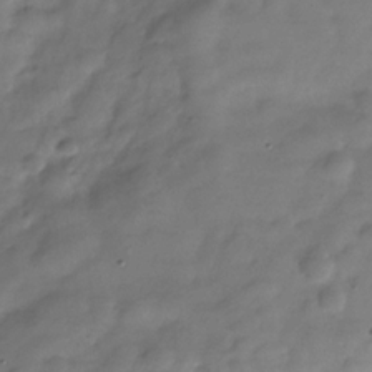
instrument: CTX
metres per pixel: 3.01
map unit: Hve
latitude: -31.4265
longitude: 91.3132
